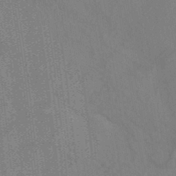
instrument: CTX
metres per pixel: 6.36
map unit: ANa
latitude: -38.1606
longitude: 95.4454
